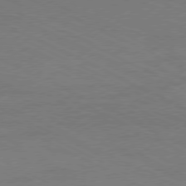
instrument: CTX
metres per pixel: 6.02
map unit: Ap
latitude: -77.1431
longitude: -74.0822
